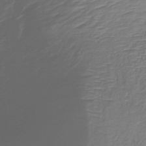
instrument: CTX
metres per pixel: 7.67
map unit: lHb
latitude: -37.0675
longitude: 72.9730
